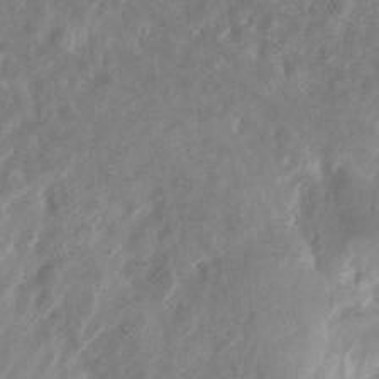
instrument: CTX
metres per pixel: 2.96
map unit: eHh
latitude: 12.8191
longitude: -73.7639
